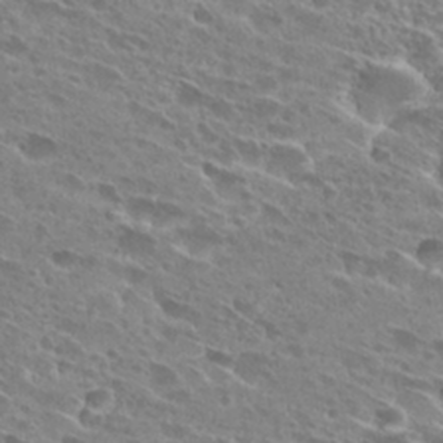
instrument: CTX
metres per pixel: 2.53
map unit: Hto
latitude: 28.4601
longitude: -44.1389
